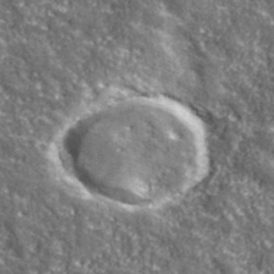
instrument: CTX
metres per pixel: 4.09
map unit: eHh
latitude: 42.4979
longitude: -91.0270
